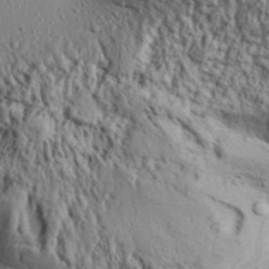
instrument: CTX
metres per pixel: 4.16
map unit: Aa
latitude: 32.1200
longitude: -134.9324
